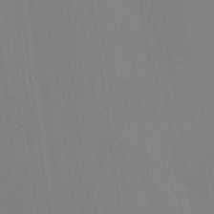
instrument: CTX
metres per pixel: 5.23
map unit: Hve
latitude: 26.0633
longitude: -90.6302
